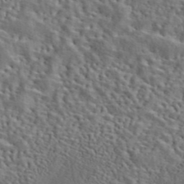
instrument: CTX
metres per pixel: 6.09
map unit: eAb
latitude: 43.1781
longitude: 112.8786
